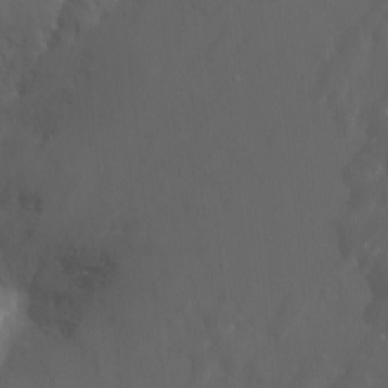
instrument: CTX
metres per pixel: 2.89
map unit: Nhu
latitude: -12.8597
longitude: -65.0837
